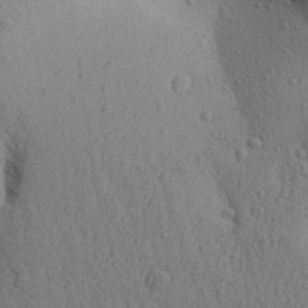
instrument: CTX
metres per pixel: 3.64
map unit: Aa
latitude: 27.9528
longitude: -148.5357
